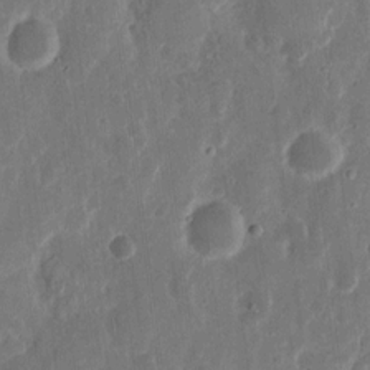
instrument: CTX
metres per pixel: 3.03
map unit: eHh
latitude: 11.7639
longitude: -73.4616
